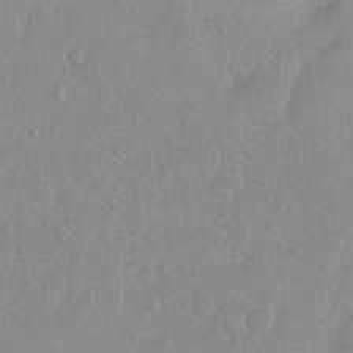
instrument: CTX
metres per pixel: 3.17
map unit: Ht
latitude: 3.6883
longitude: -27.2537
